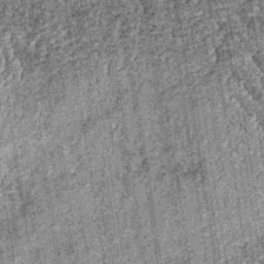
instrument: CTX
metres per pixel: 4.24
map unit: lHb
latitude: -37.7666
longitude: 67.3888
